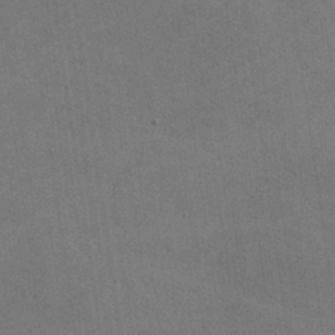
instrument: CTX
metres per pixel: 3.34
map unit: lHvf
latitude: -9.5210
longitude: -102.3278
